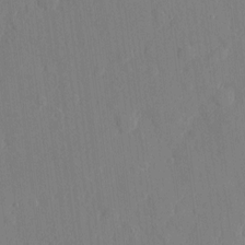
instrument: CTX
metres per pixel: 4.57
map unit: eHh
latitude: 5.8016
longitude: -72.9136
